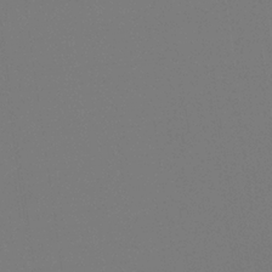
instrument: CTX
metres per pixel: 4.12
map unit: eHb
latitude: -30.8975
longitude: 72.2928
